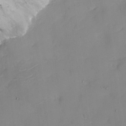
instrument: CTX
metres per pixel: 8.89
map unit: Nhu
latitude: -8.2928
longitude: -85.7450
